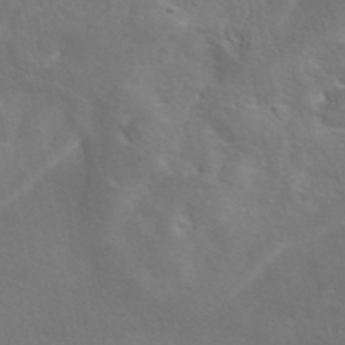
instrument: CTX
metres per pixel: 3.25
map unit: eAb
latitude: 45.5560
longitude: 125.7100
